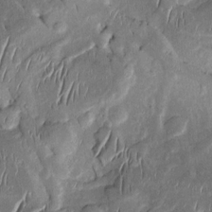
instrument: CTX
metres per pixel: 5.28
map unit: Htu
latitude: -1.2565
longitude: 149.6911
